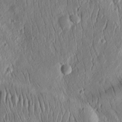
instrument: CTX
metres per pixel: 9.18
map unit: Ht
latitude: 10.8002
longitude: -75.3671
